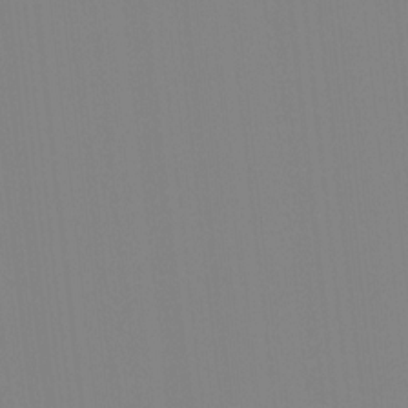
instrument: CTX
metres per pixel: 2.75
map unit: Ave
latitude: 3.6127
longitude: -112.8569
